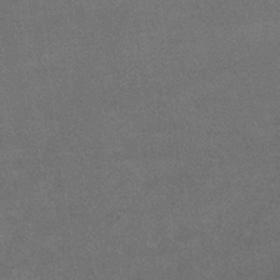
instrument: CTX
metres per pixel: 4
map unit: eHb
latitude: -33.3888
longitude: 67.9367
